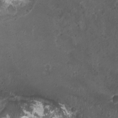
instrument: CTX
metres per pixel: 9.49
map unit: HNhu
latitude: 2.3467
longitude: -0.8569
